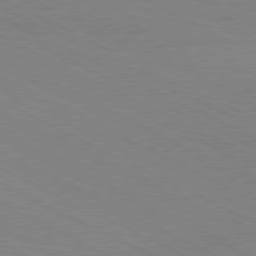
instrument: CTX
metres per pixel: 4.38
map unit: Hpe
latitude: -81.1620
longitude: 13.3132
